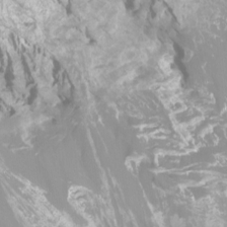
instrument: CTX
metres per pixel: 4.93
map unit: Htu
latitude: -12.8408
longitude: -47.5560
